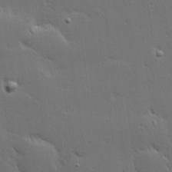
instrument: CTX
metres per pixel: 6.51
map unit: Hve
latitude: 27.3482
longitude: -94.1011
